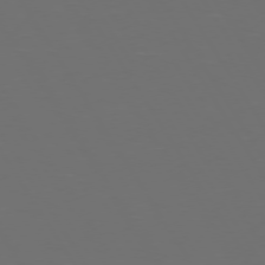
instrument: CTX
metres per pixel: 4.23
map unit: Hpe
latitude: 73.5372
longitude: -128.1578
